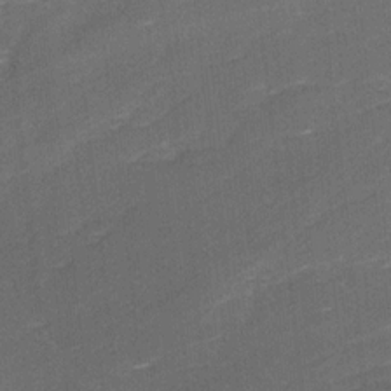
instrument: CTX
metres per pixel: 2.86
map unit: Ave
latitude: 17.0836
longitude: -137.1026
